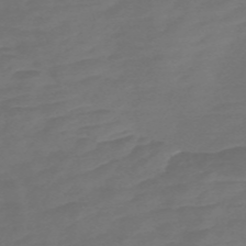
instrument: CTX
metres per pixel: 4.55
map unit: Nve
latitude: -58.5951
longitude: 56.6896
